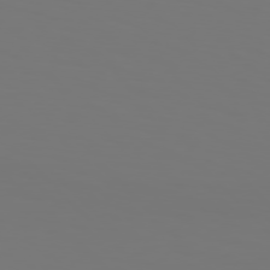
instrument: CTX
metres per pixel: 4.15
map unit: Hpe
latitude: 76.9513
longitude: -134.0255
